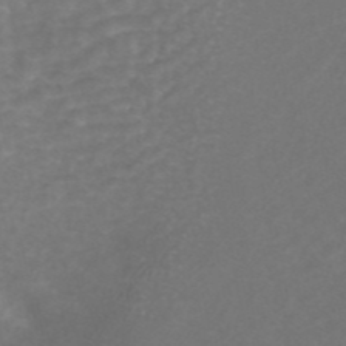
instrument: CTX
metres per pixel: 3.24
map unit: ANa
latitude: 44.2900
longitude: 22.7463
